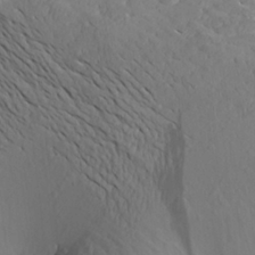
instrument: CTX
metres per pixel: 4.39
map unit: Aa
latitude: 25.1970
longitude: -143.6883
